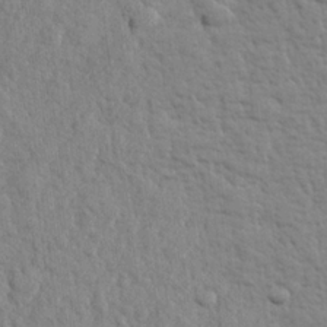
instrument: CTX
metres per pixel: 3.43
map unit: lHvf
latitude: 24.4034
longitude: 143.5588
